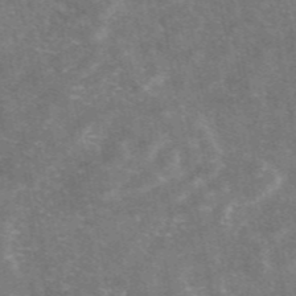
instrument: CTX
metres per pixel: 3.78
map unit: eAb
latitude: 47.2726
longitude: 120.5384
